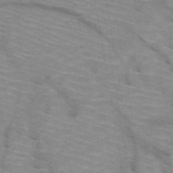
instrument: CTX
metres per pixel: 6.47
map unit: HNb
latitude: -47.2376
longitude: -45.0080
